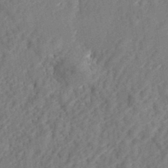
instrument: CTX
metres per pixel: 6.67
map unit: eHh
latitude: 34.0255
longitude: -132.6491
